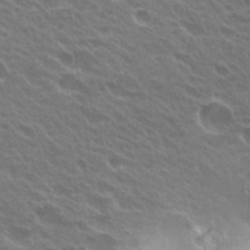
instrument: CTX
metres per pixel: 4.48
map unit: Hto
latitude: 27.0836
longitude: -35.2348
